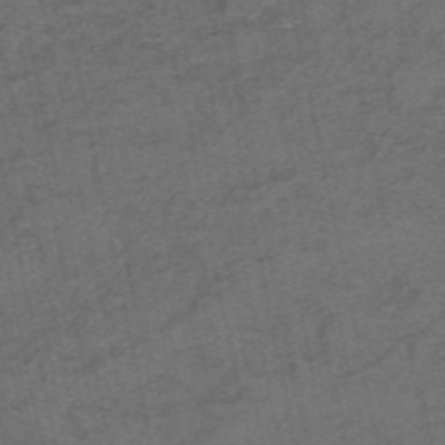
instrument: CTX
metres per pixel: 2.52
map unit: HNb
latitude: -55.7856
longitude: -45.8961
